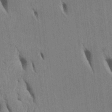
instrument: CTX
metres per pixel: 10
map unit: Htu
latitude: 2.0255
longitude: 148.8408
